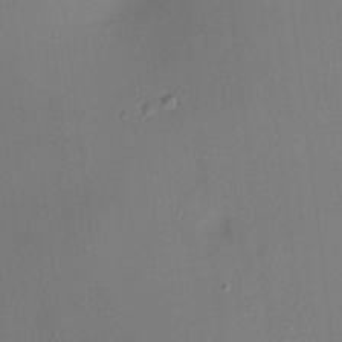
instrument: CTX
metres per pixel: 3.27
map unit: HNhu
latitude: 8.1011
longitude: 15.1809
